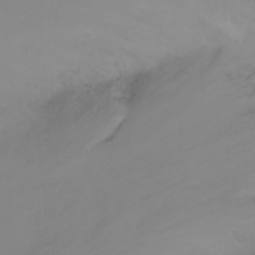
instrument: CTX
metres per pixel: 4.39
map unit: Nhu
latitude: -11.7667
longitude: -64.8191
